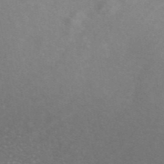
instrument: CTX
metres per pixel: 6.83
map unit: ANa
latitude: 44.6490
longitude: 24.6518
